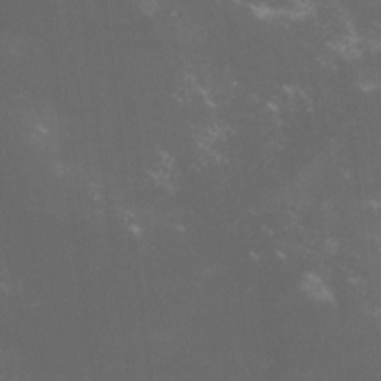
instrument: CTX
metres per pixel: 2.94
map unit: lHvf
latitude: -13.8800
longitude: -102.5168
